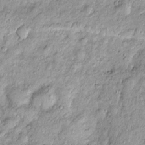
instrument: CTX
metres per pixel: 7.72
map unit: Htu
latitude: -5.2376
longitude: 158.9353
